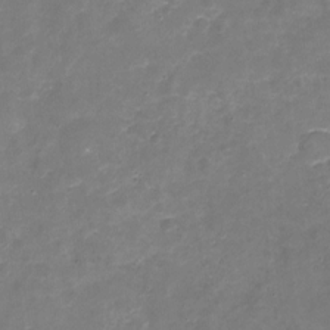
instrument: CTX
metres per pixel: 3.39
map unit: Nhu
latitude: -17.8234
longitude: -56.6490
